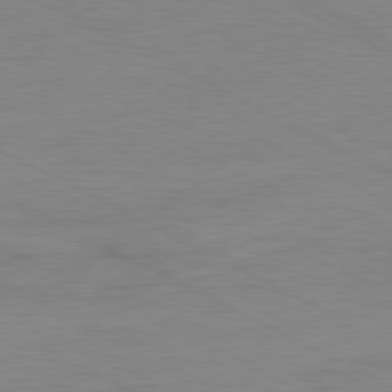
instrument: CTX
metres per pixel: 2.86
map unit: Ap
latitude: -80.3873
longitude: -83.0836
